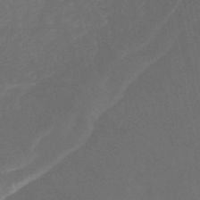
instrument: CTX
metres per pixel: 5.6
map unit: lHb
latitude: -40.9164
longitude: 77.1998
